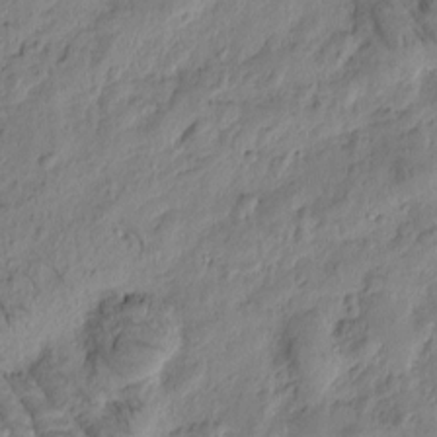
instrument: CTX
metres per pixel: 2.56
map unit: Htu
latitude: -3.0864
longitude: 178.7274
